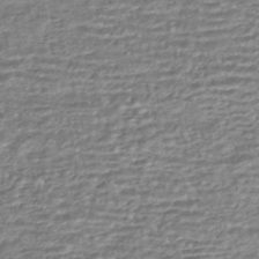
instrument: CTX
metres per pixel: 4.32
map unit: HNhu
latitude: -44.4062
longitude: 101.0675
